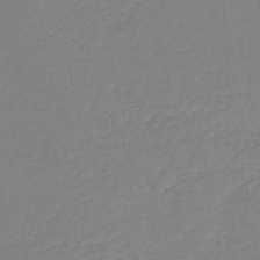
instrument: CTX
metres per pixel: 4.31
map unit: lHb
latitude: -44.7463
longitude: 60.1228
